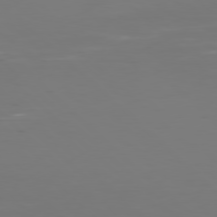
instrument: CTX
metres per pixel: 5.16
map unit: Hpe
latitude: 77.7638
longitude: -124.2900
